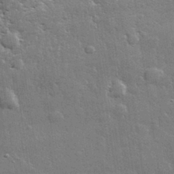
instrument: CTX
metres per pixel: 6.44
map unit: lHvf
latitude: 32.2711
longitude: -91.3860
